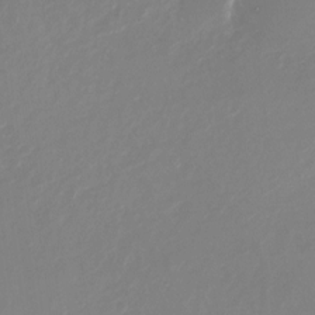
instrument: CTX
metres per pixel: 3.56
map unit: Nhu
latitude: -27.9556
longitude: -71.6505
